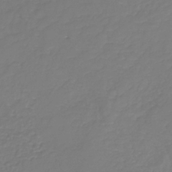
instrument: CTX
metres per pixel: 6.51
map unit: HNb
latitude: -35.7289
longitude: 51.1431
